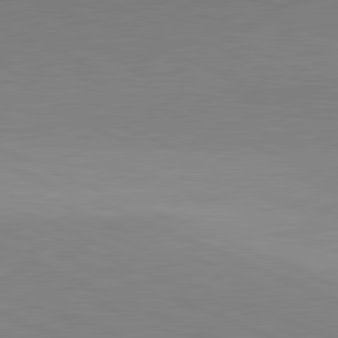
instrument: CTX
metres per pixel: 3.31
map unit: lApd
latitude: 81.9339
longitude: 138.2929
